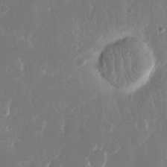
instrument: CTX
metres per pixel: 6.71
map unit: eHh
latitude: 16.3656
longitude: -72.6491
